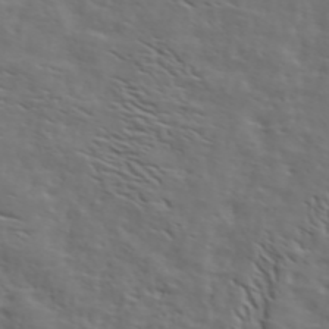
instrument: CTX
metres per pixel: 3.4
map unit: ANa
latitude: 45.4804
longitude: -83.7071
